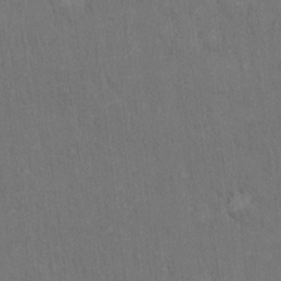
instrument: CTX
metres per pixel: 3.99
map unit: Hto
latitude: 15.9339
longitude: -60.6868
